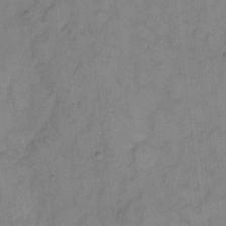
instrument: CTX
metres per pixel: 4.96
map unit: eHh
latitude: 6.9892
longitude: -65.4426
